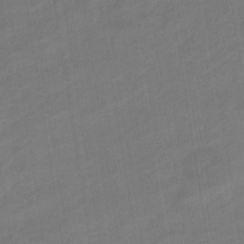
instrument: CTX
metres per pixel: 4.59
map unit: eHb
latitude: -36.7841
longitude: 79.4265
